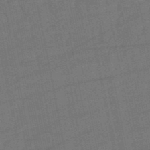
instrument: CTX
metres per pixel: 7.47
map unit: eHb
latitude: -50.1795
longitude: 78.2739
